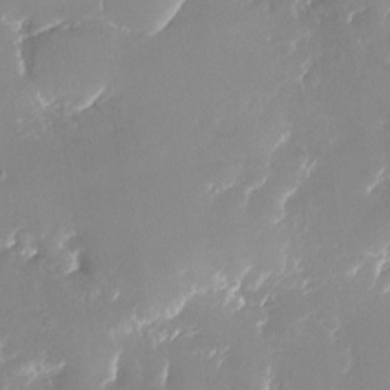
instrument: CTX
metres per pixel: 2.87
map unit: Nhu
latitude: -25.1053
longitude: -72.9703
